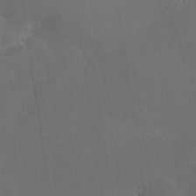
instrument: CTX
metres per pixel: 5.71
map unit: Nhu
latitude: 25.4426
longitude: -57.4426
